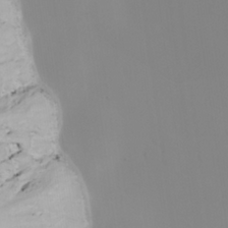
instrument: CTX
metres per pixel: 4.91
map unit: lAvf
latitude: 26.2523
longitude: -111.2726
